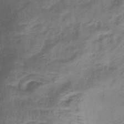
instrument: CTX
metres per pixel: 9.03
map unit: lHb
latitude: -39.7289
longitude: 75.3321
